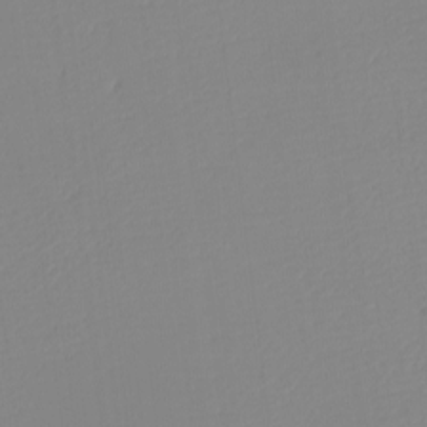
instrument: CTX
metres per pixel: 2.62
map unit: eHh
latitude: -5.8611
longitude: -86.3467
